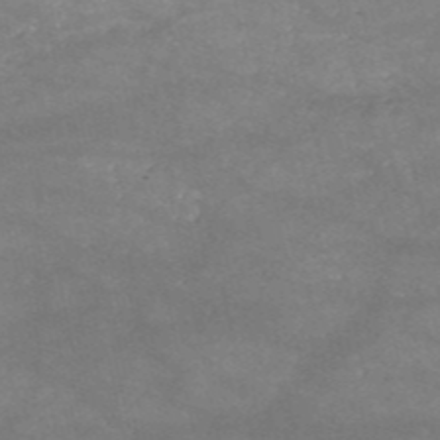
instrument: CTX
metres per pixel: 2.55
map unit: HNb
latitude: -53.5021
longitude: -41.2914
